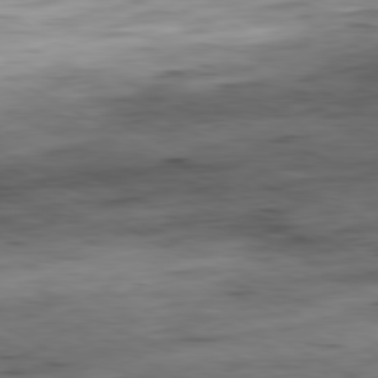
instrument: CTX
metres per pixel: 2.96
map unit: Ap
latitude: -80.8975
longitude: -83.7260
